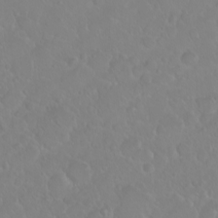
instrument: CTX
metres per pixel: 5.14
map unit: eHh
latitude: 1.3670
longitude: -55.3293
